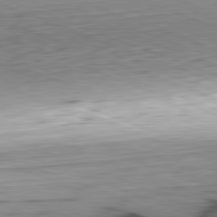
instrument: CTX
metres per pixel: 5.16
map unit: Hpe
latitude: -82.3684
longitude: 12.8597
